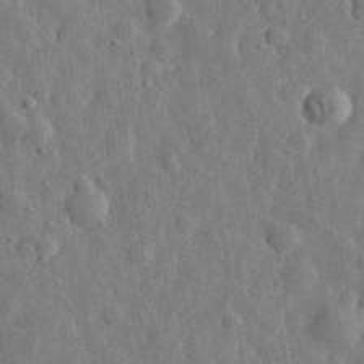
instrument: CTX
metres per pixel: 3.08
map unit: eHh
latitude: 31.8584
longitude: -74.2334
